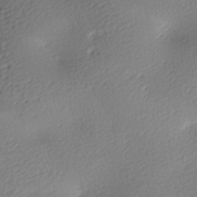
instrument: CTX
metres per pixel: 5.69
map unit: lAa
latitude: -9.1242
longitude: -127.3104
